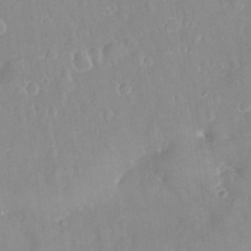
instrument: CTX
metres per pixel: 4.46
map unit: eHh
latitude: 32.3089
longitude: -59.5938
